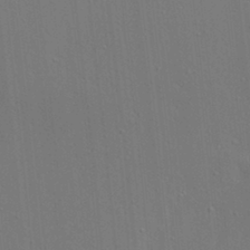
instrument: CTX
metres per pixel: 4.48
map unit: Ave
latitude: 17.9339
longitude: -139.2159
